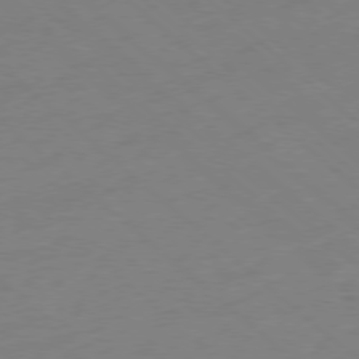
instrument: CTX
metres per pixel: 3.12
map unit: Ap
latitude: -78.6329
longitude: -57.5749
